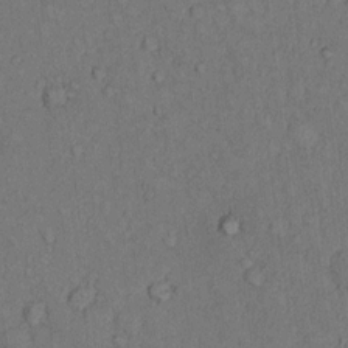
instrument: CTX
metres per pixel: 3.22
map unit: Hto
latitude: 9.8395
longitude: -59.2159
